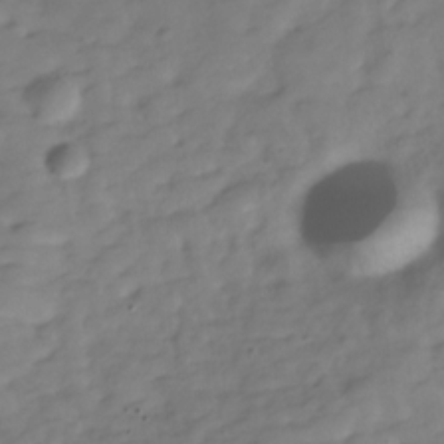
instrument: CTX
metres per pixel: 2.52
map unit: Hve
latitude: -29.7856
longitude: 91.1620
